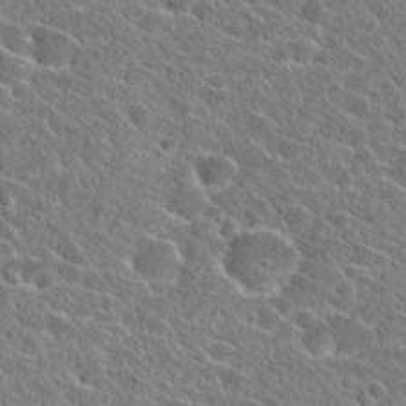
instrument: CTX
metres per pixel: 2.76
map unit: Hto
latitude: 24.3845
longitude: -45.2726
